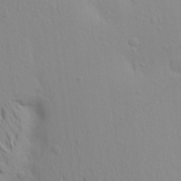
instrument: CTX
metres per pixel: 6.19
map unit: Aa
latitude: 21.4994
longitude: -146.0822
